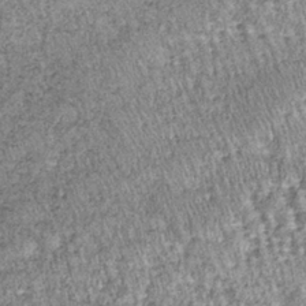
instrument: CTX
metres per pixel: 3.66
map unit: lHb
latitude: -37.3698
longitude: 66.1795
